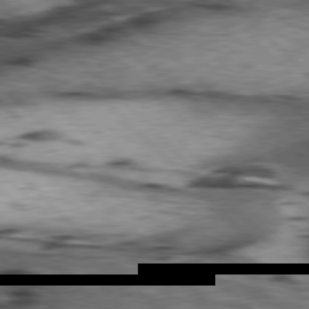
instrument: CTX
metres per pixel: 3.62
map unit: lApd
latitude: 77.1592
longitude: -50.4601
